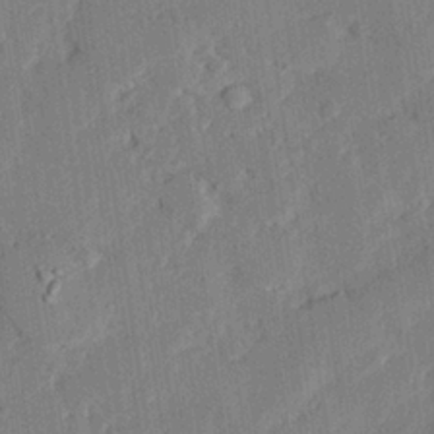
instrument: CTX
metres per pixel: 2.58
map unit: eHh
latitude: 27.2348
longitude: -82.4412
